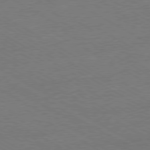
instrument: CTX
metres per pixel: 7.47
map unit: Ap
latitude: -80.1984
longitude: -86.8947
